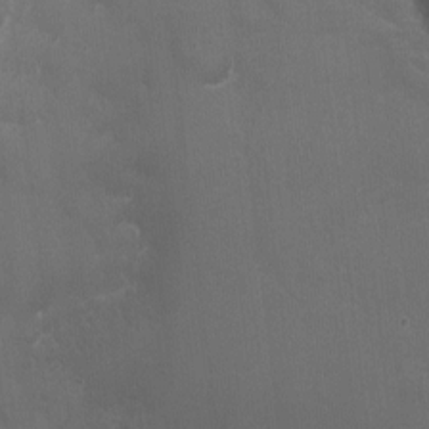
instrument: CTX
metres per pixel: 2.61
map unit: Ht
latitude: -1.6722
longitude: -20.4223
